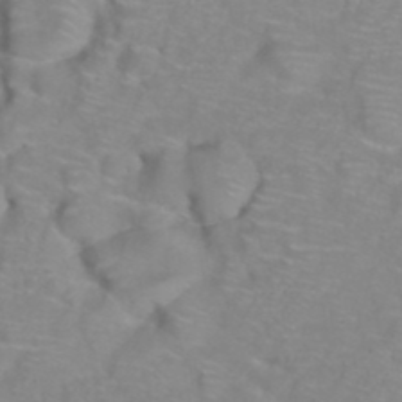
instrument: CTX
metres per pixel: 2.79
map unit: ANa
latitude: 39.6883
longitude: 23.4644
